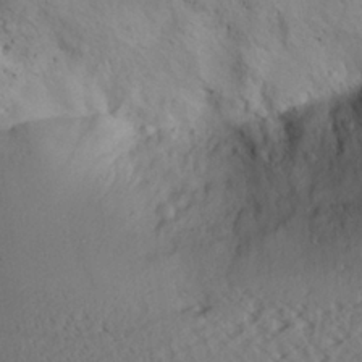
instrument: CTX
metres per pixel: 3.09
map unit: Aa
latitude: 28.0633
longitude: -134.0255
